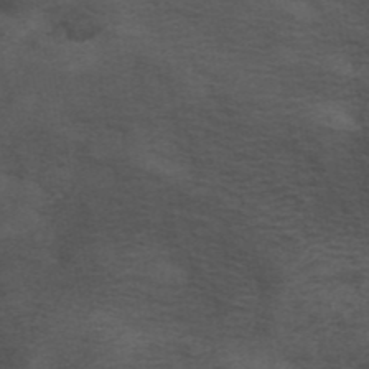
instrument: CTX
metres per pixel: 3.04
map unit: ANa
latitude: 42.4601
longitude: 54.5196
